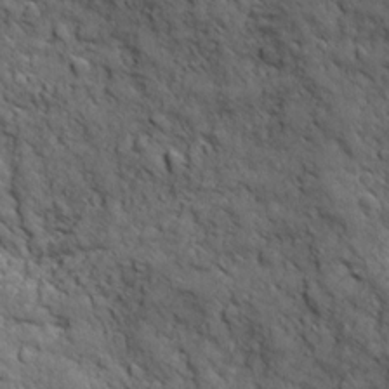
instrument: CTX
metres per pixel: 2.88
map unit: Ave
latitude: 19.2726
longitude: -134.4034
